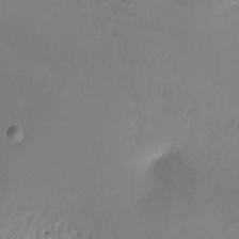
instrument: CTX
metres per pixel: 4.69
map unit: Ht
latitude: -11.6722
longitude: -46.7436
